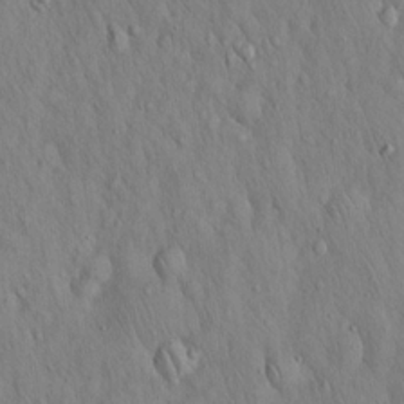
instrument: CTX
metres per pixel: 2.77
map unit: Hto
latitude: 16.1578
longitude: -58.2712
